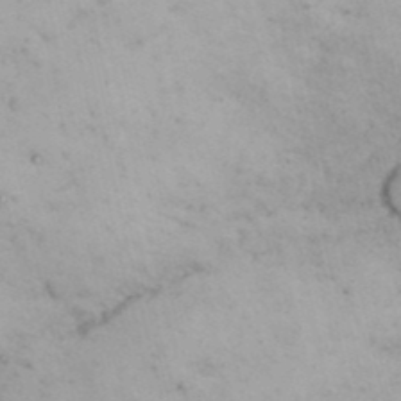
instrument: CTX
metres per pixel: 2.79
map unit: Nhu
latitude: 26.0444
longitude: -69.6883
